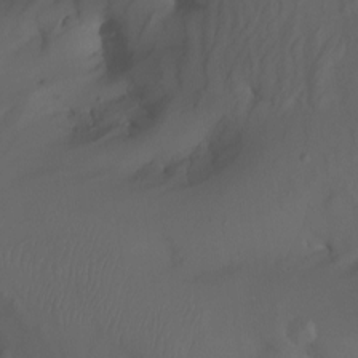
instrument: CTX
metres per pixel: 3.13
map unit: Nhu
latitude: -7.4832
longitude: -80.6679
